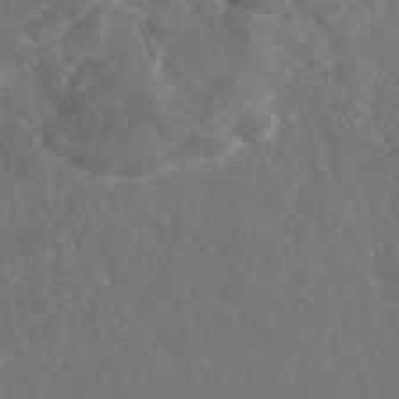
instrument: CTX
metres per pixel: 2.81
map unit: eAb
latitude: 46.6680
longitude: 112.5574
